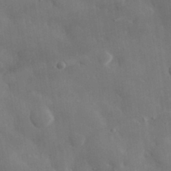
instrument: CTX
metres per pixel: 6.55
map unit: eHh
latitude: 29.9906
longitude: -79.1026
